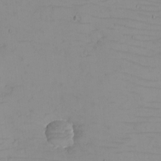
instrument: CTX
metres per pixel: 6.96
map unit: eHh
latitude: -5.2942
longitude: -81.1025
